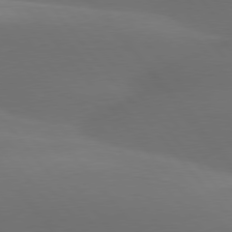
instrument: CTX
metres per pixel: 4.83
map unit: lApd
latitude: 77.9528
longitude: -52.8380
